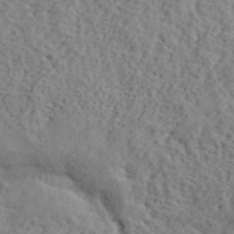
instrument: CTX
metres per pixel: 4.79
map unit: lHvf
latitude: 40.0822
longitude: -87.4048
